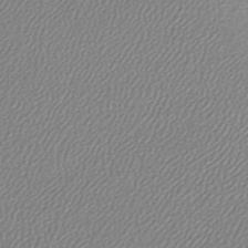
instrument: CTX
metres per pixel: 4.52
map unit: lHb
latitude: -42.1794
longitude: 69.0675
